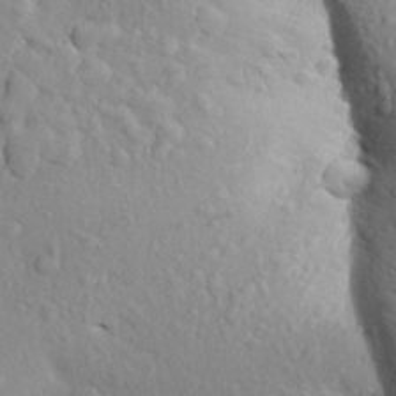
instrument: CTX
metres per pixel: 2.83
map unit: Aa
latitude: 24.9513
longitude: -148.2334
